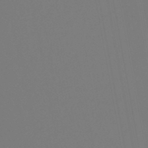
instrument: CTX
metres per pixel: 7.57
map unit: lHb
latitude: -46.5951
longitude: 74.1039
